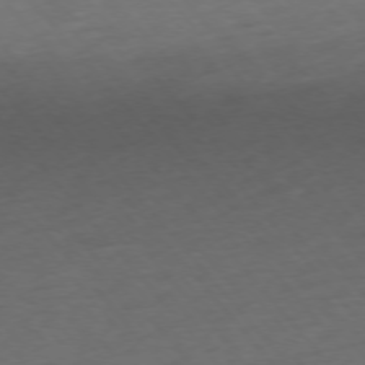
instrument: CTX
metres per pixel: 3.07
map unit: Ap
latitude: -76.3306
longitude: -64.4790
